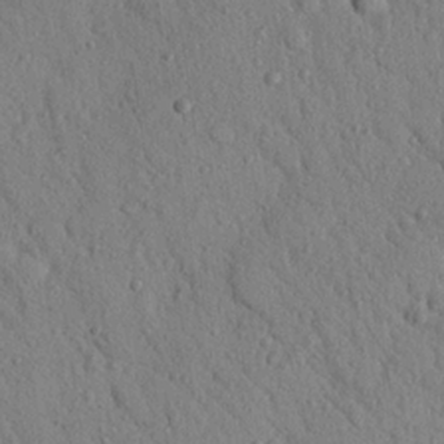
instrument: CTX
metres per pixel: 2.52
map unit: Nhu
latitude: 22.4790
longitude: -76.2333
